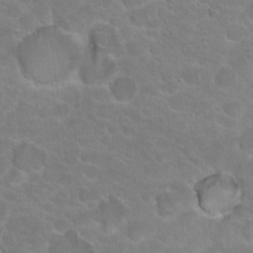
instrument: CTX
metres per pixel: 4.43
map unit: Hto
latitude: 18.0255
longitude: -36.4979
